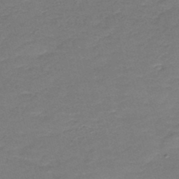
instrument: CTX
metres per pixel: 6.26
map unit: HNb
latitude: -44.6141
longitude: 50.9731
